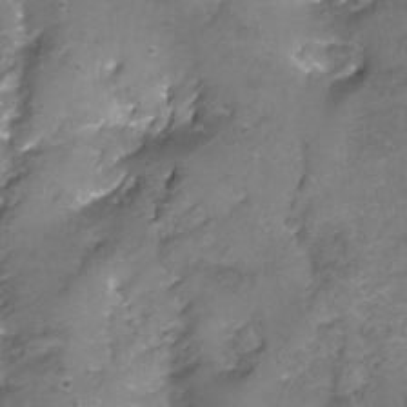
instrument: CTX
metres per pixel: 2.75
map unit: Hto
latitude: -4.4251
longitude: -35.3292
